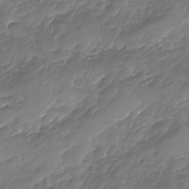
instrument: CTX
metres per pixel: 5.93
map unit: Nhu
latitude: -23.8423
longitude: -56.9324
